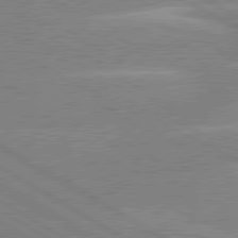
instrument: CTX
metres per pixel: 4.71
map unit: lApd
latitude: 80.5546
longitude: -125.9339
